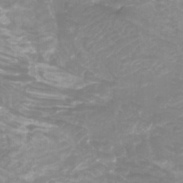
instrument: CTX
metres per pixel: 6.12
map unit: Htu
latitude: -10.4440
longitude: -74.7057
